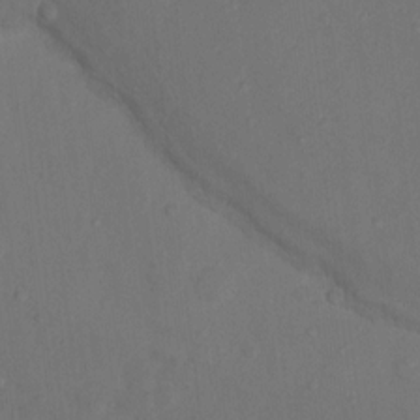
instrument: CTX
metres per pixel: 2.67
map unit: Nhu
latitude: 12.3467
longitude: -27.6127
